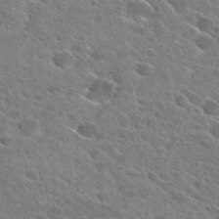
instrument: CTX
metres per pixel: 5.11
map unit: Hto
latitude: 28.5734
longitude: -43.4615
